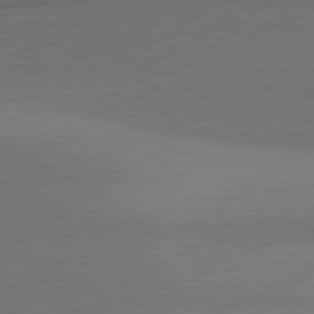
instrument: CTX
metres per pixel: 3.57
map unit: lApd
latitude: 81.3859
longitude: 153.6910
